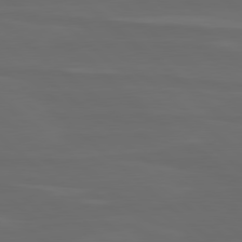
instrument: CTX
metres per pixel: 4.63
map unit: lApd
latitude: 80.0822
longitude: -114.5545
